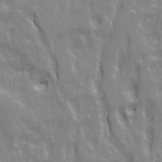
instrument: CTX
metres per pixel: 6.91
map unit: Ave
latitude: 21.3671
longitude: -134.4979
